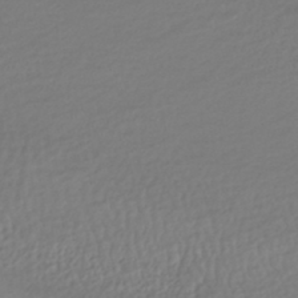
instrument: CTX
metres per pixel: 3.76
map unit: HNhu
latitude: -46.2928
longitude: 103.0109
